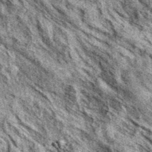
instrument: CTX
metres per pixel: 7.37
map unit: eAb
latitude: 37.7827
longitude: 105.6722
